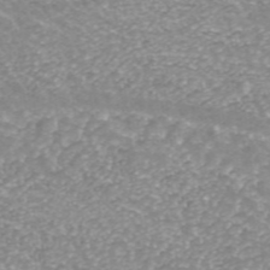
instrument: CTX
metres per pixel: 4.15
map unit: ANa
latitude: 43.0647
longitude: 25.7100
